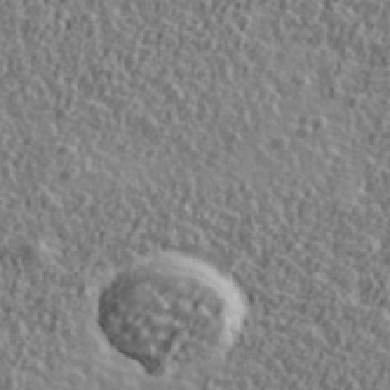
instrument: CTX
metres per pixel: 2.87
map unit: Ave
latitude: 41.8016
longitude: -111.8584
